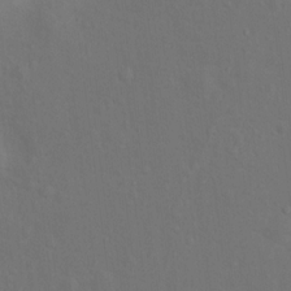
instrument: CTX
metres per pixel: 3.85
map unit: Ht
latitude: 12.6113
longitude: -40.9135
